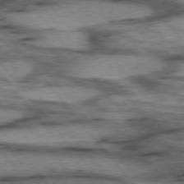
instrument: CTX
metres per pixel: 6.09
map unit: lApd
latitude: 75.5371
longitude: -49.1592
